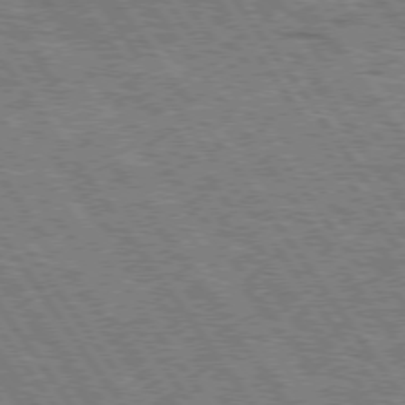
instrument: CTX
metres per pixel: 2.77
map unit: Hpe
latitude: 74.3845
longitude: -150.2333
